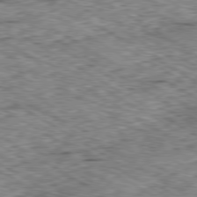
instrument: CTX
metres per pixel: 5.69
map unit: Ap
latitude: -80.3495
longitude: -49.2726
